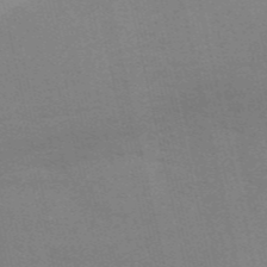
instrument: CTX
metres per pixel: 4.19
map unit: HNb
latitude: -54.3495
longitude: -41.5560
